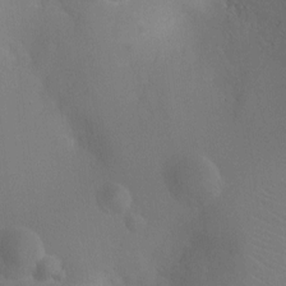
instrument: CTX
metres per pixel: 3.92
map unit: Ht
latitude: -4.0850
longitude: -25.6316
